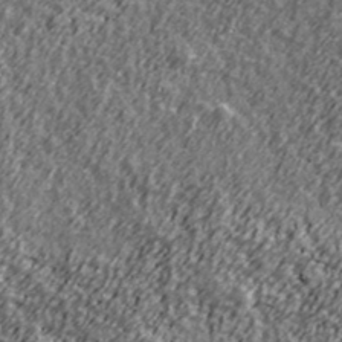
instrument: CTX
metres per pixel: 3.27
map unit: Ave
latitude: 41.6127
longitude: -113.4048
